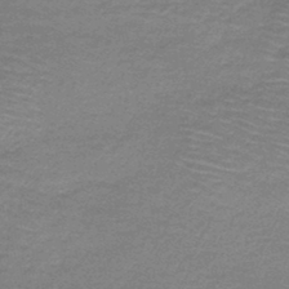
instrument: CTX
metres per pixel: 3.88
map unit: lHb
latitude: -44.0661
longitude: 52.8597
